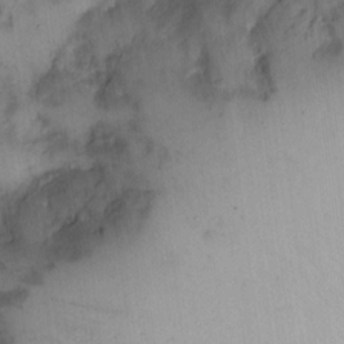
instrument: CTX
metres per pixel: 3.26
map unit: eHh
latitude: 15.1593
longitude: -66.2144
